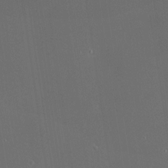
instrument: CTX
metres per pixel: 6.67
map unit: HNhu
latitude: 10.8191
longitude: 10.6519
